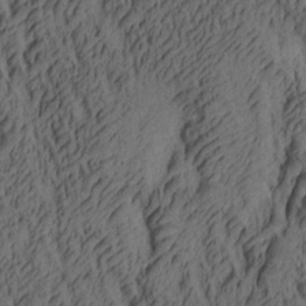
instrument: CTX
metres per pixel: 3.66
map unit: lAa
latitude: 4.9136
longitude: -115.3481
